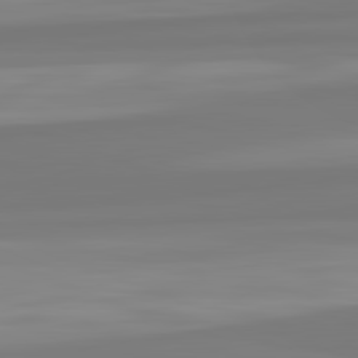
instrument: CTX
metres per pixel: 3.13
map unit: lApd
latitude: 82.7057
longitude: 174.4817
